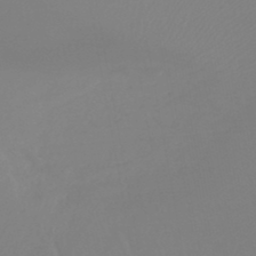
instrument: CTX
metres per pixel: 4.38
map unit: lHb
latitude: -45.6722
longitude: 64.7463
